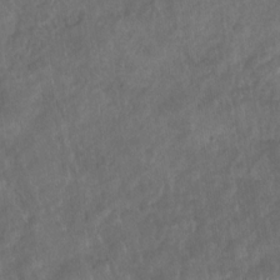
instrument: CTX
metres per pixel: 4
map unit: Nhu
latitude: -30.8030
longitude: -62.5546
